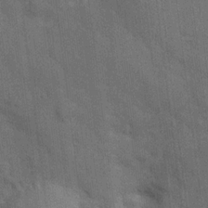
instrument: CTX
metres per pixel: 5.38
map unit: Hve
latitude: 19.5371
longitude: 151.5399
